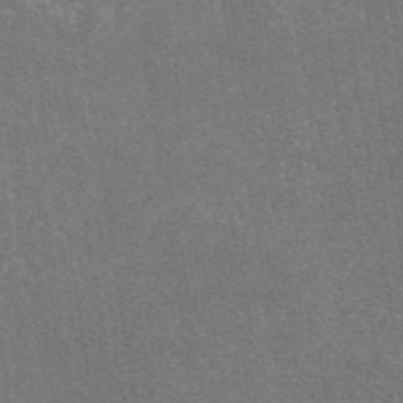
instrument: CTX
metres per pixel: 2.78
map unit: eAb
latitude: 46.9325
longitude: 114.9542
